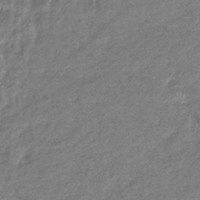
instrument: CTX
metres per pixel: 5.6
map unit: eHb
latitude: -38.8408
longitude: 78.2172
